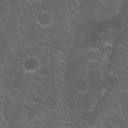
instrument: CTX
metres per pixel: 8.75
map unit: Nhu
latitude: 28.1200
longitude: -60.9513
